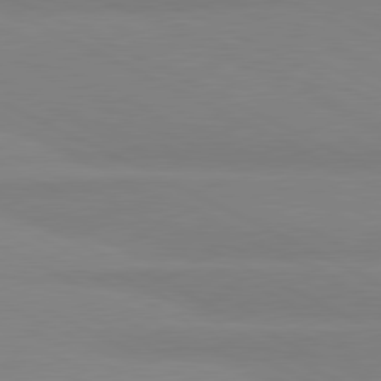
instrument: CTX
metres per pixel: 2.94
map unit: lApd
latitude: 80.9514
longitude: 179.1242
